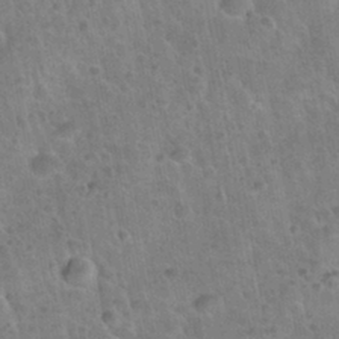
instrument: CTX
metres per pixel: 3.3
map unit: Nhu
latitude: 31.6316
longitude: -53.1592
